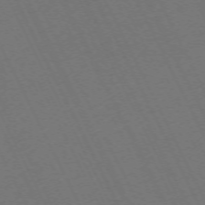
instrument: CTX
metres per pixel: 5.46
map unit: Hpe
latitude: -70.9920
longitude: 16.1795
